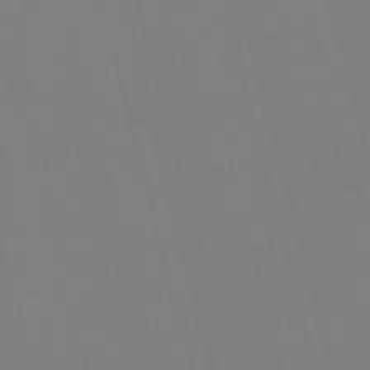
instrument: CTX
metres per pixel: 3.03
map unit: Nve
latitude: -58.1227
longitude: 62.0472
